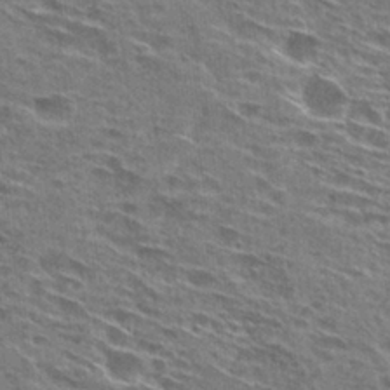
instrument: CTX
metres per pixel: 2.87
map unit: Hto
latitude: 28.5546
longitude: -46.2523
